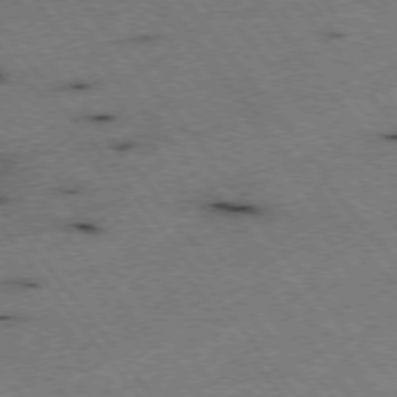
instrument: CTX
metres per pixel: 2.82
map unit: Hpe
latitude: -75.3510
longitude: -17.4615
